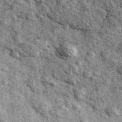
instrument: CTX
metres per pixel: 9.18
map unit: Ave
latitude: 40.4412
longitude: -107.4804
